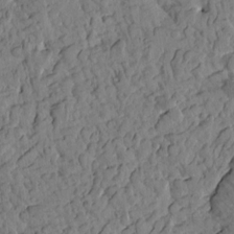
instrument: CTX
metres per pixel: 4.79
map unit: Htu
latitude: 1.1214
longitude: 177.1620
